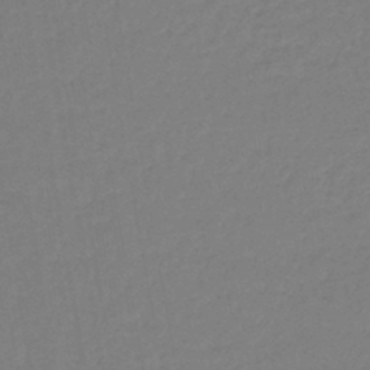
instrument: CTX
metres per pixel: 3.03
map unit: lHb
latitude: -44.4062
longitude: 66.3117
